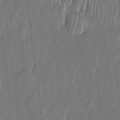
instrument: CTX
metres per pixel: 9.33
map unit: Htu
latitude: -5.7477
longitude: 175.3131
